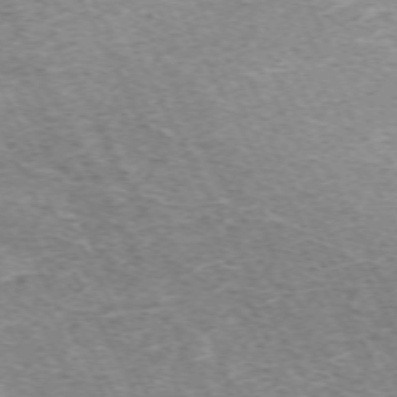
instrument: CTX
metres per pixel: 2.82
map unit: Hpe
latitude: -70.9731
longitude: 11.8989
